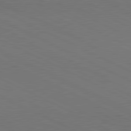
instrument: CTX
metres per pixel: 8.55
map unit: lApd
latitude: 81.1403
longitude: 148.9164
